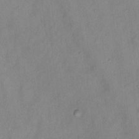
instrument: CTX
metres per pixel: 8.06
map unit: Hto
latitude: 16.5168
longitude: -40.5167
